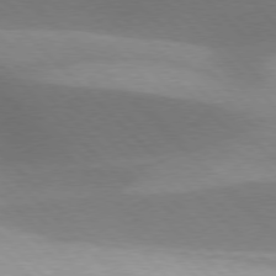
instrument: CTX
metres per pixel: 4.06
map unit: lApd
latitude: 77.1214
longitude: -51.2348
